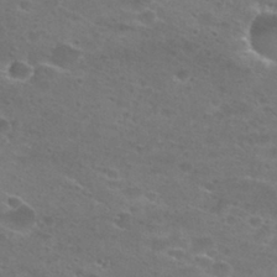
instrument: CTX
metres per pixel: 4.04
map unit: Hto
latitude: 28.1955
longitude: -47.4238
